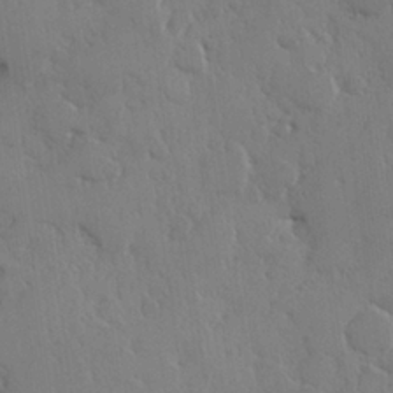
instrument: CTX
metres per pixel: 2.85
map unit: Hve
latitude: 26.8380
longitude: 150.2928
